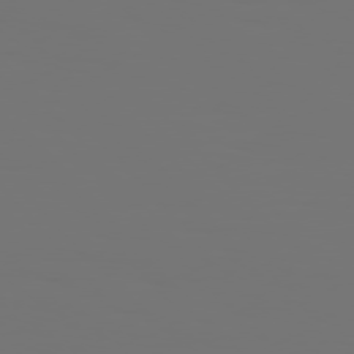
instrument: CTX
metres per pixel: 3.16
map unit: Hpe
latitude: 76.7246
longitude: -135.9906
